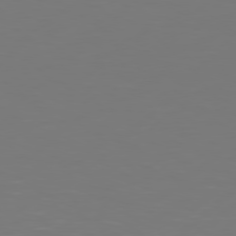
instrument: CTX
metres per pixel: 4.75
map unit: Hpe
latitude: 76.2333
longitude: -131.1404
